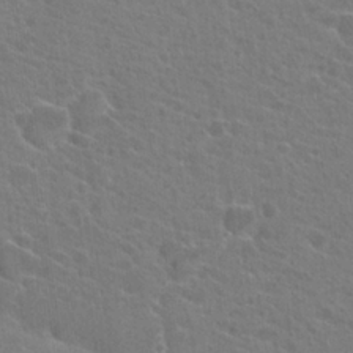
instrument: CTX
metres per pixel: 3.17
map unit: Hto
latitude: 22.8191
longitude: -39.7827
